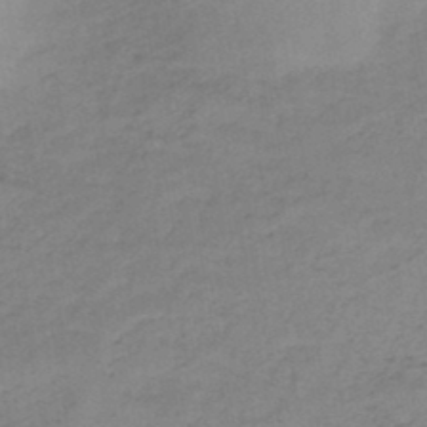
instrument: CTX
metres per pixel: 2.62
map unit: HNb
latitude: -46.1605
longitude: -38.8569
